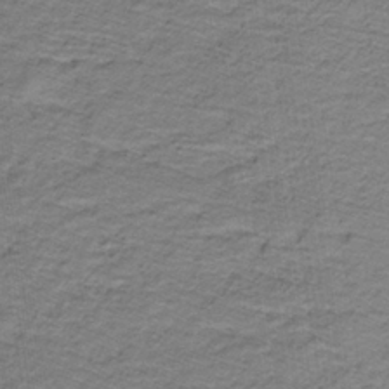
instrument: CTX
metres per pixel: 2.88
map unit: lHb
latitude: -32.2362
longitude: 65.5399
